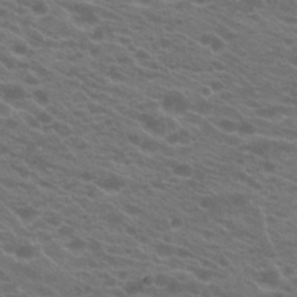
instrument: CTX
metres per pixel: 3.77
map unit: Hto
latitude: 22.4223
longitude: -37.4049
